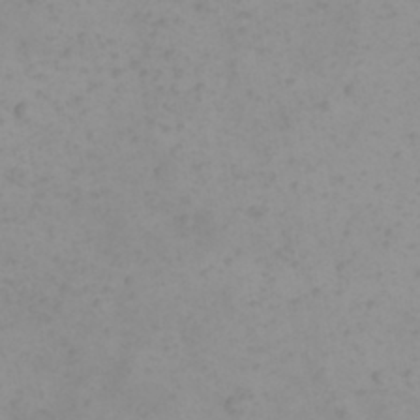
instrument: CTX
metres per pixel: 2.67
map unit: eHh
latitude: 21.5371
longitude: -64.9136
